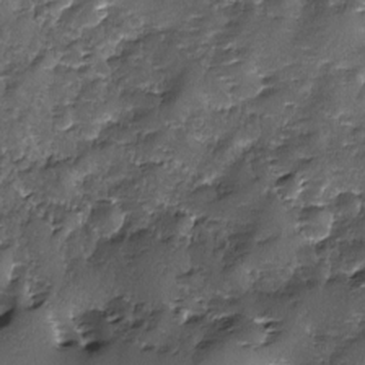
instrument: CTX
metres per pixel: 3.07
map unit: Ave
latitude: -9.7666
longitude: -117.8772
